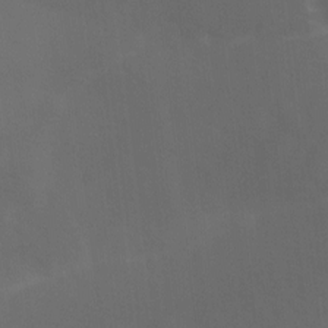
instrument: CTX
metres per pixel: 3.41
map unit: Ave
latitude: 1.6505
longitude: -112.7057
